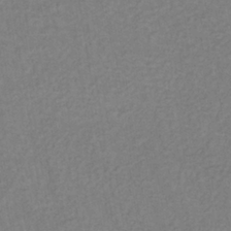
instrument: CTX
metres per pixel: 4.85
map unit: lHb
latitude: -35.9745
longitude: 67.1998
